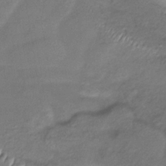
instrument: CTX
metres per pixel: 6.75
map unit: lHb
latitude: -35.0864
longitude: 67.6911
